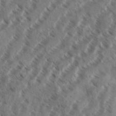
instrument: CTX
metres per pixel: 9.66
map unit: eHh
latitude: 36.8569
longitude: -138.5735
